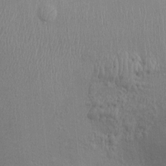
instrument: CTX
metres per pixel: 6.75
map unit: Ht
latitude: -2.6518
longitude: -14.7813
